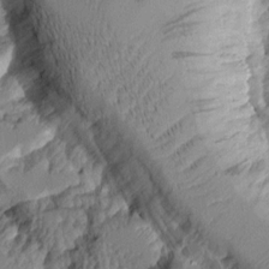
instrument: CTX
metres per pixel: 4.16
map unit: Aa
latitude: 10.4034
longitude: -126.9136
